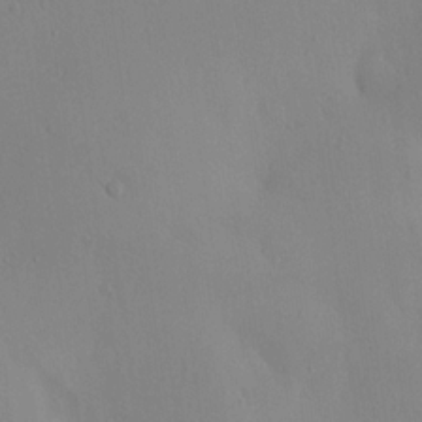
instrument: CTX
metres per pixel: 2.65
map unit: eHh
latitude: 0.1389
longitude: 17.8990
